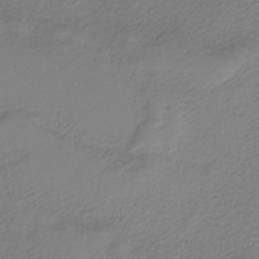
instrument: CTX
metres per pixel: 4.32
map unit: HNb
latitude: -38.0094
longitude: 53.3509
